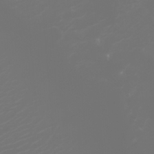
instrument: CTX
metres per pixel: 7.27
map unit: Htu
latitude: -6.8786
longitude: -73.8584
